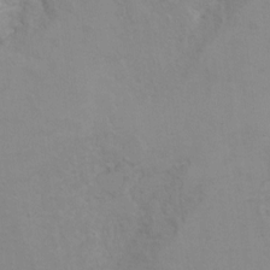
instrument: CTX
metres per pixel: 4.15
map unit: Hto
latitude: 7.5749
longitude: -35.7638
